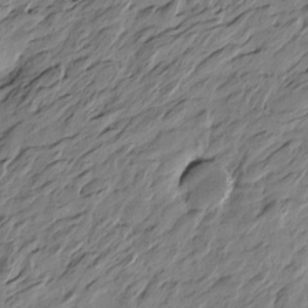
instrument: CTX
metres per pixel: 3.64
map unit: Htu
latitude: -4.7652
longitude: -177.8961
